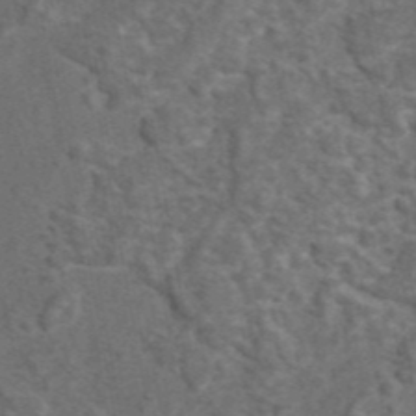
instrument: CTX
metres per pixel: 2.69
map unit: eAb
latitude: 43.6127
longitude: 111.2565
